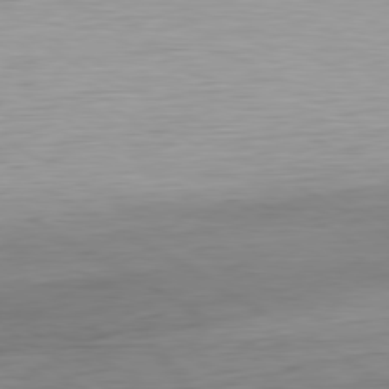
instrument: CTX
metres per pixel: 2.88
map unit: Ap
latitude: -80.6897
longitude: -79.3482
